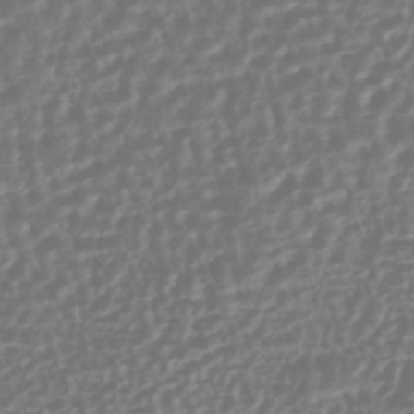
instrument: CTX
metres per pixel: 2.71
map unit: ANa
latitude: -45.1242
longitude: 106.6141
